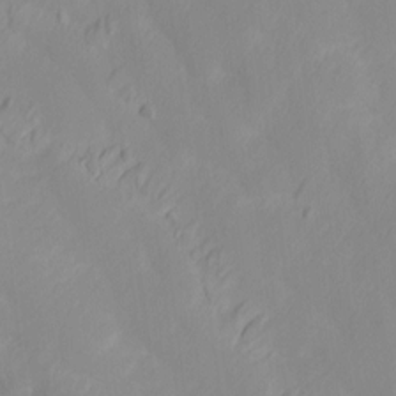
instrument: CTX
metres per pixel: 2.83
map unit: Ave
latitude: 13.3482
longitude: -105.7639
